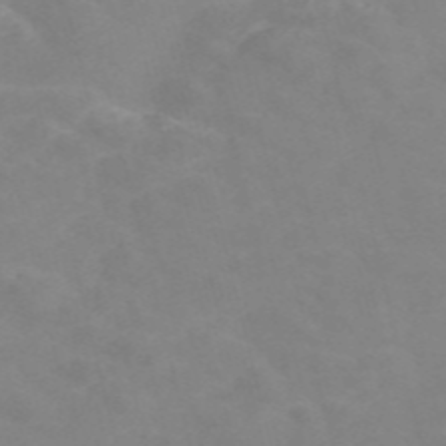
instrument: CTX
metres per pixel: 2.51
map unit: Nve
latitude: -56.9353
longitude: 53.0108
